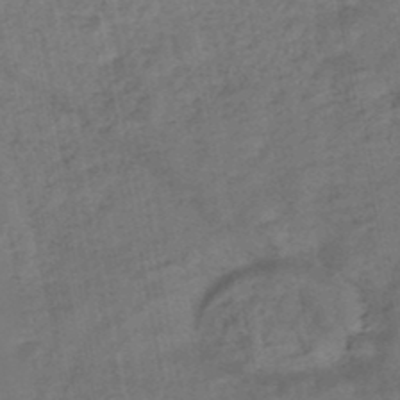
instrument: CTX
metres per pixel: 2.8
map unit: HNhu
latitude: -48.1795
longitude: 101.2942
